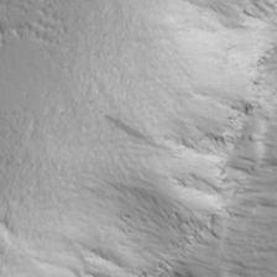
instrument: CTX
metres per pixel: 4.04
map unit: Ave
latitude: 22.5924
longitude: -133.0836
